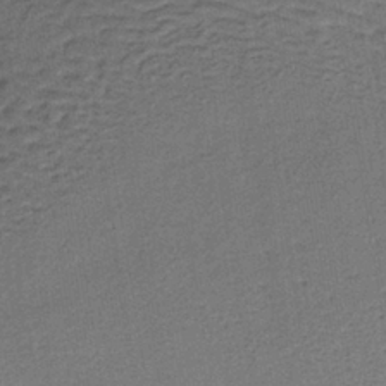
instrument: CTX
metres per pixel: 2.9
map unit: lHb
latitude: -38.1228
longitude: 60.1606
